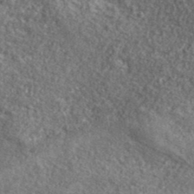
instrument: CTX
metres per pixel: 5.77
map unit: lHvf
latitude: 40.8380
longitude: -90.3845
